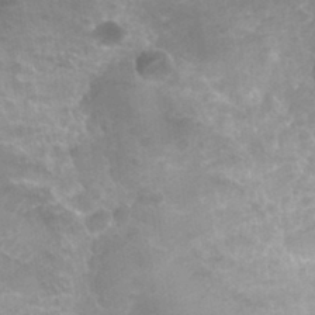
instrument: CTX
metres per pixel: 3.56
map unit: Hto
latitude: 33.2537
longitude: -41.3103
